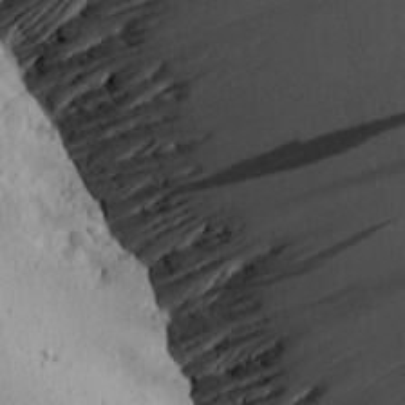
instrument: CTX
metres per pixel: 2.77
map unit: Aa
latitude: 13.6127
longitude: -141.9339
